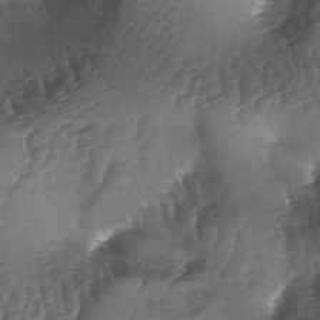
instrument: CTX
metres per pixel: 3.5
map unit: lAa
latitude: -5.3509
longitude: -127.4616
